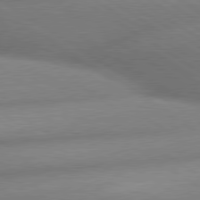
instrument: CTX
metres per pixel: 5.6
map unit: lApd
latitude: 80.0444
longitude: -162.2523
